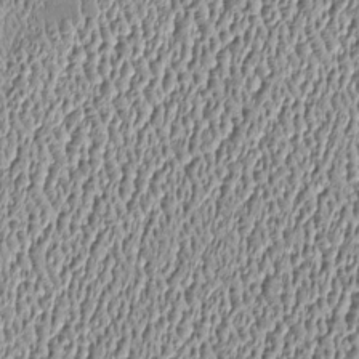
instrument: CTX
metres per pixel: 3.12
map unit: Htu
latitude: -6.3495
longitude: 156.8408
